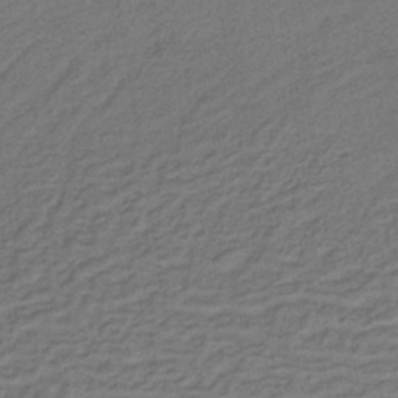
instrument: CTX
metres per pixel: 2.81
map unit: lHb
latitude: -38.9920
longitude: 59.2942
